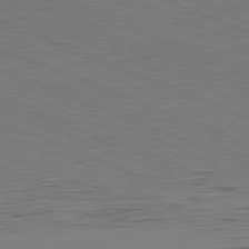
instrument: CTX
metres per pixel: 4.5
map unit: Hpe
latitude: -81.9178
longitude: 16.7086
